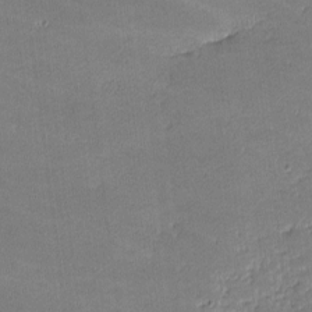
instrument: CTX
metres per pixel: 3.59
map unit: lHvf
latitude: -11.3888
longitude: -104.1200
